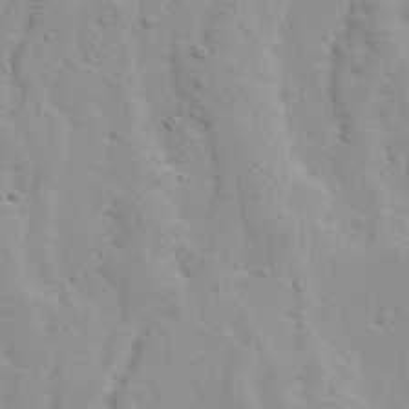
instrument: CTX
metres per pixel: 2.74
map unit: Ave
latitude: 13.4238
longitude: -132.8758
